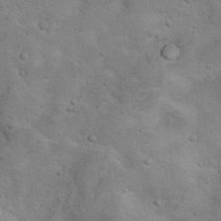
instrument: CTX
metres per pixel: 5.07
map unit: Nhu
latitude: 10.2712
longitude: -23.9339
